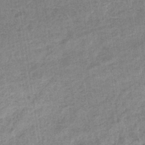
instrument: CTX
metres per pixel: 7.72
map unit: eHb
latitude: -35.4454
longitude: 78.0283
